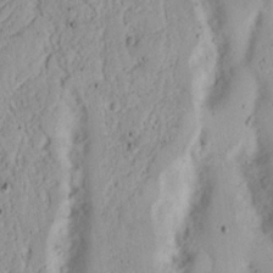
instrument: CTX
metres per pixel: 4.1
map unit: Nhu
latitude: 17.1403
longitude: -74.1578
